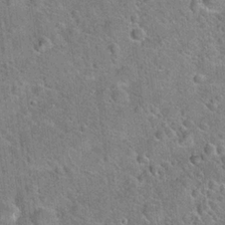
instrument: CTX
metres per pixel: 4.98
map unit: Hto
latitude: 20.8758
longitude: -51.0269
